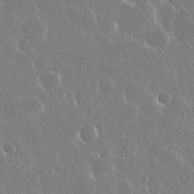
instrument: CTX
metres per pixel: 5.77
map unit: Nhu
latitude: 30.4412
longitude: -56.3089
